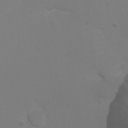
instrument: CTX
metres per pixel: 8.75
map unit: Ht
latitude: 2.6679
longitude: -28.5923
